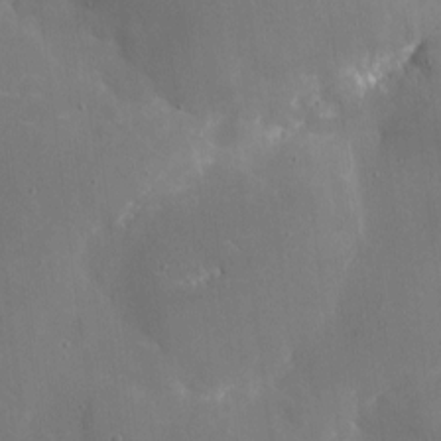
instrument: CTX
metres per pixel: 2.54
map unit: eHh
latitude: 5.3859
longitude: -68.1578
